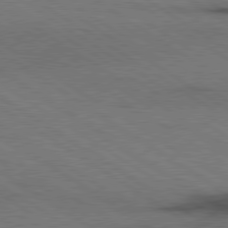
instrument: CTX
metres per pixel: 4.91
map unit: lApd
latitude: 79.6127
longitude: 168.0472
